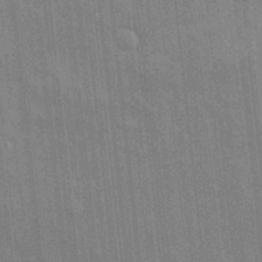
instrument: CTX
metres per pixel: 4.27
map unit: eHh
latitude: 5.3671
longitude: -74.3089
